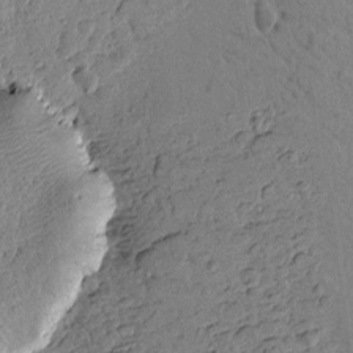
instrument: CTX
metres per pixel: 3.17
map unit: Htu
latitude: -1.4266
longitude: -175.8394
